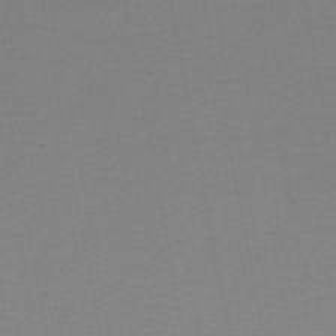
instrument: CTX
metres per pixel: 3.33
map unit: HNhu
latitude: -49.4077
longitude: 100.1983
